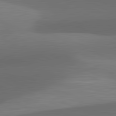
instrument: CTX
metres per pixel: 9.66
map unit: lApd
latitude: 81.5938
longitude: 130.4629
